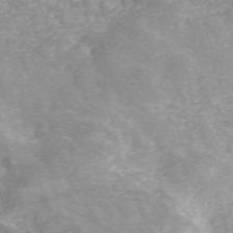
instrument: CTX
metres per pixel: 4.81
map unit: ANa
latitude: 41.0080
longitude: 34.0850
